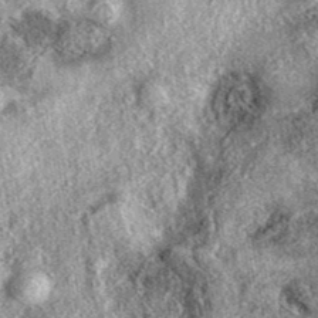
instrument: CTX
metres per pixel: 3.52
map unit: eAb
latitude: 38.6679
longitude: 108.2361
